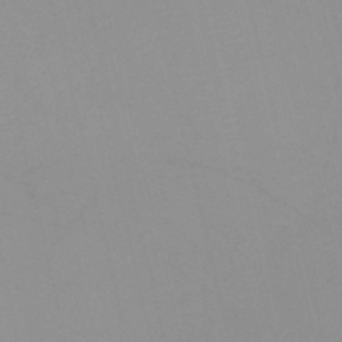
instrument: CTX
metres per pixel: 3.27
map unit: HNb
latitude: -46.0472
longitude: -41.4426
